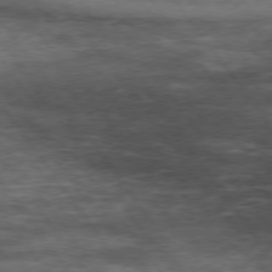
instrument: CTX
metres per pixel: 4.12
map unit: Hpe
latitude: 74.1767
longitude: -143.4804
